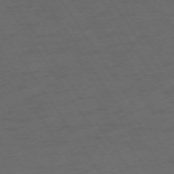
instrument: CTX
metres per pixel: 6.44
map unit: Ap
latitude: -74.2173
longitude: -75.2726
